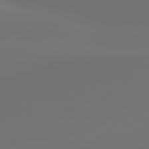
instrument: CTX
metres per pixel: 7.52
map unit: Hpe
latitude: 76.9702
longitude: -130.9514
